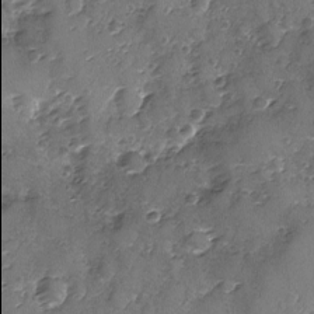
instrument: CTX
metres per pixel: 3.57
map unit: Ave
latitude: -8.8030
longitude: -117.9906
